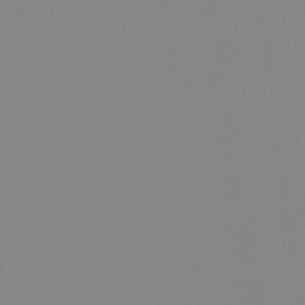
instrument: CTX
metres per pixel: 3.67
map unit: Ht
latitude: -15.2187
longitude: -51.1781
